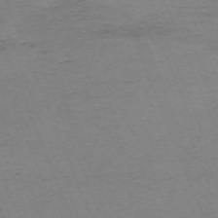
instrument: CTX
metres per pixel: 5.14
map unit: Nhu
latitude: -68.3306
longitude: 38.1039
